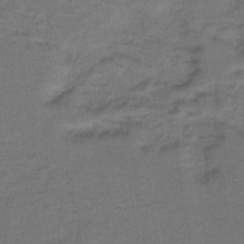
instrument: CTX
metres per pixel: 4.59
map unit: lHb
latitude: -39.6155
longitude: 58.1983
